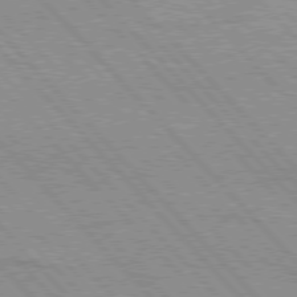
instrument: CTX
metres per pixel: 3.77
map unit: lApd
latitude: 76.5168
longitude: -73.0081
